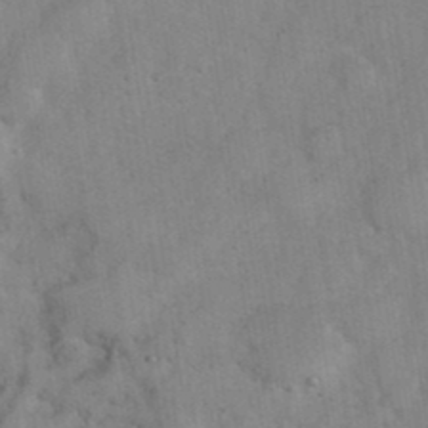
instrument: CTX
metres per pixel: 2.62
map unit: eHh
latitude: 37.9339
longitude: -67.1592
